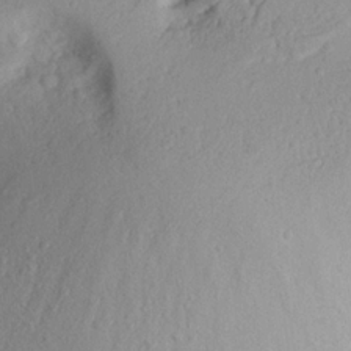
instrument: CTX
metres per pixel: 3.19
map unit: Nhu
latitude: 19.9717
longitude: -77.1970
